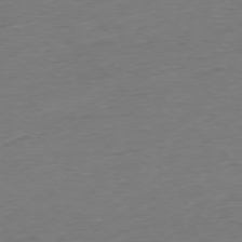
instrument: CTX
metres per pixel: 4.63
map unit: Ap
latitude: -77.1998
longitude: -97.9339
